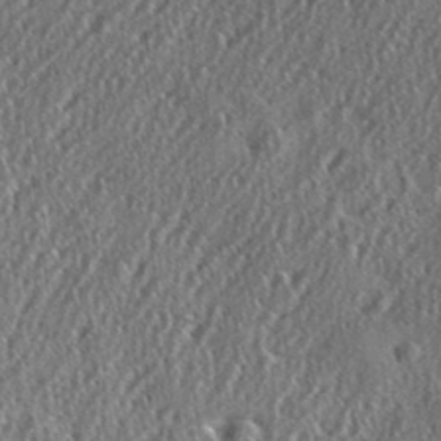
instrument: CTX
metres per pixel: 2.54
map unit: eHh
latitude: 35.8583
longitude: -132.2145
